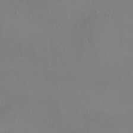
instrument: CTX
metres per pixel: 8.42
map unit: HNhu
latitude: 4.9325
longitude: 6.8786
